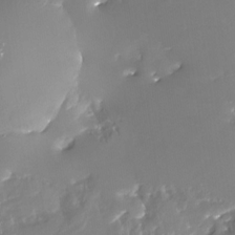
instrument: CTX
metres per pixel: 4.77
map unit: Nhu
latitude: -28.9542
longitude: -76.9136
